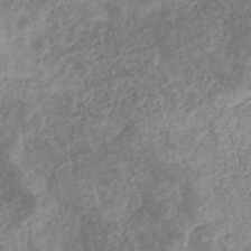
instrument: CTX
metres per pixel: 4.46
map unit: eHb
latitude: -31.1620
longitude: 72.3117
